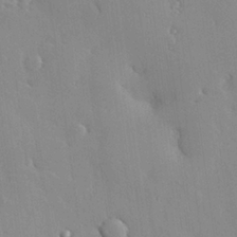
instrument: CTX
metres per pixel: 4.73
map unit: Hve
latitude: 24.8002
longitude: -91.4426
